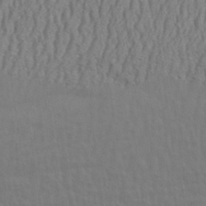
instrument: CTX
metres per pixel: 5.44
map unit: Aa
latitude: 30.3845
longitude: -135.0269
